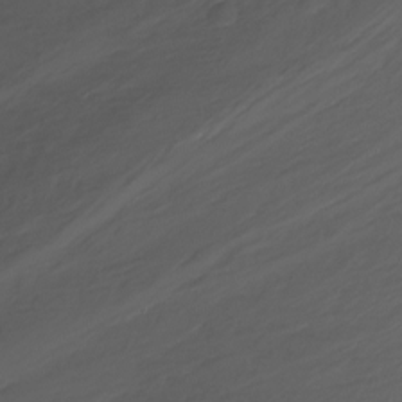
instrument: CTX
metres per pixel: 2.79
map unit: Nhu
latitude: -8.7463
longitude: -49.8961
